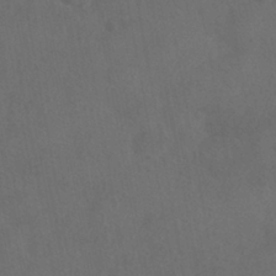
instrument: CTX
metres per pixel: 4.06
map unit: HNhu
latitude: -39.4455
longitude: 97.3132
